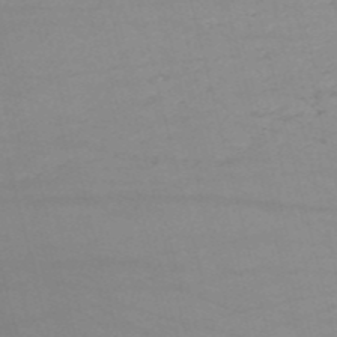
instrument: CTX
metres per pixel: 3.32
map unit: HNb
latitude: -53.8422
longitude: -37.4993
